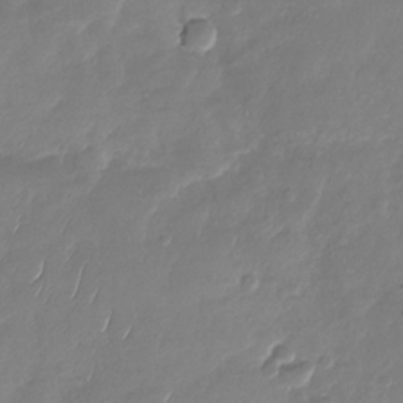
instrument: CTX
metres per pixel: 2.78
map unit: Nhu
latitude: -29.0675
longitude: -61.3481
